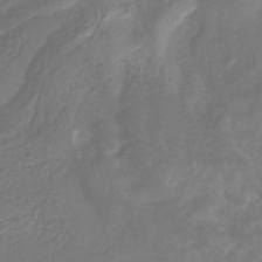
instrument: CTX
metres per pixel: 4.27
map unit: eHb
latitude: -29.5588
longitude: 69.8611
